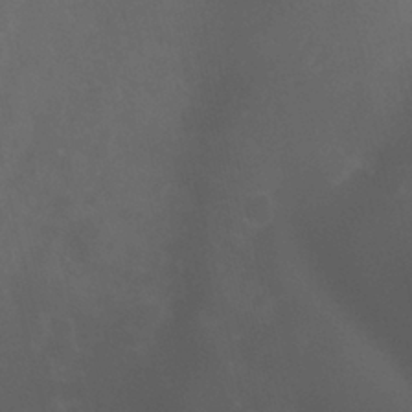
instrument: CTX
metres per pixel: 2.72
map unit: Nhu
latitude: -13.4266
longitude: -71.7261
